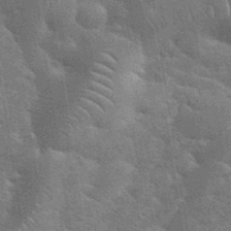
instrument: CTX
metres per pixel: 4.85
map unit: eHh
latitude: 35.5938
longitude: -65.6316
